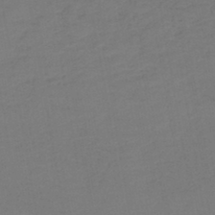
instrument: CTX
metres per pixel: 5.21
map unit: lHb
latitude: -43.8044
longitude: 74.1039
